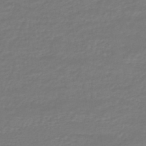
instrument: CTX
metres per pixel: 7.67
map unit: HNhu
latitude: -46.6896
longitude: 96.0283
